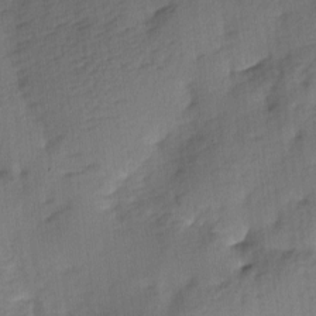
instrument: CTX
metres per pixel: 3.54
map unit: lAa
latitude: -8.5196
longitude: -124.3467
